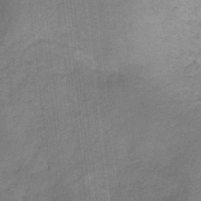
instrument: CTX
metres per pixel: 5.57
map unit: lHb
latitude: -31.1998
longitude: 65.9178
